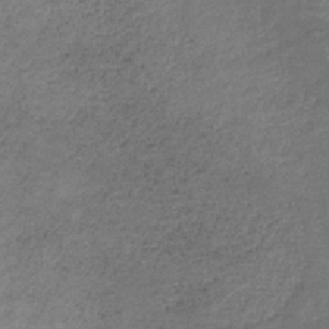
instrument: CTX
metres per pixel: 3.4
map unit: lHb
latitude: -34.5763
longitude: 61.9367
